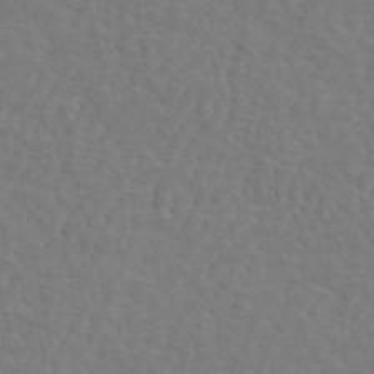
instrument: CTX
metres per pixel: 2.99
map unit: ANa
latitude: 45.0080
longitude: 25.9745
